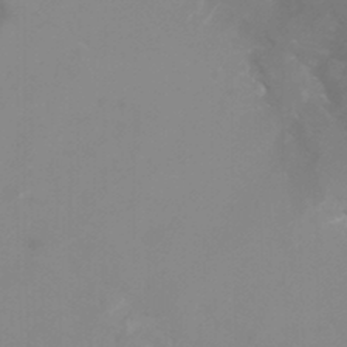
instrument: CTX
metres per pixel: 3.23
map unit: Nhu
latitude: -8.4062
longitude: -73.7450
